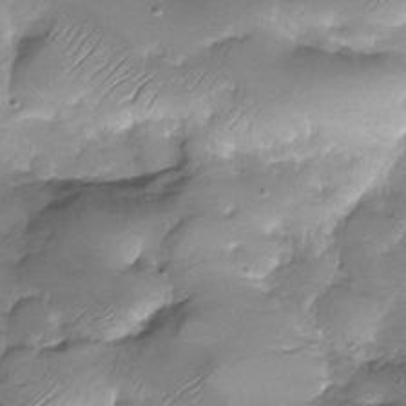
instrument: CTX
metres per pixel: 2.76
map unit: Nhu
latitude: -28.1795
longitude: -59.8205
